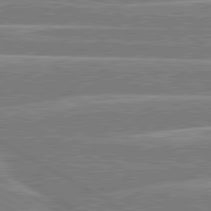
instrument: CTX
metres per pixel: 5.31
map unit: lApd
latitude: 80.4034
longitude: -131.3104
